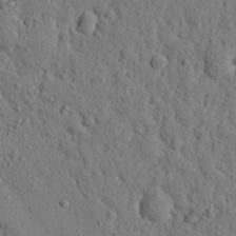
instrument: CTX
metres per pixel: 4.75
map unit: eHh
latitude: 26.3089
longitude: -77.7827
